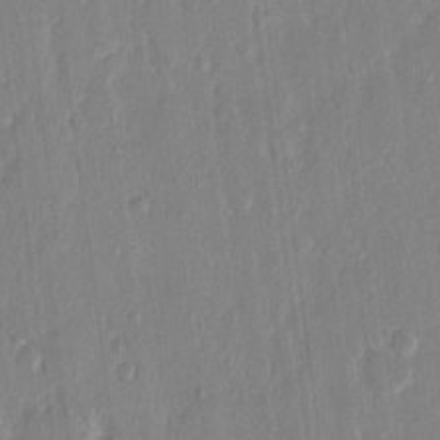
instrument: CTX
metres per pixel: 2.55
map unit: eHh
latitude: 13.5560
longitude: -69.2726
